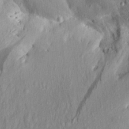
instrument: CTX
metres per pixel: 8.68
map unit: Aa
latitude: 15.6883
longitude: -144.0633
